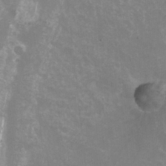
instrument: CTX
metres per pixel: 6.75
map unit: Nhu
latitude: -12.5574
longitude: -74.5924
